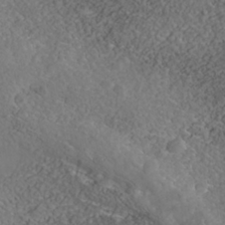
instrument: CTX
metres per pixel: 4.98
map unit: Nhe
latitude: -40.7652
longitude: -99.2725
